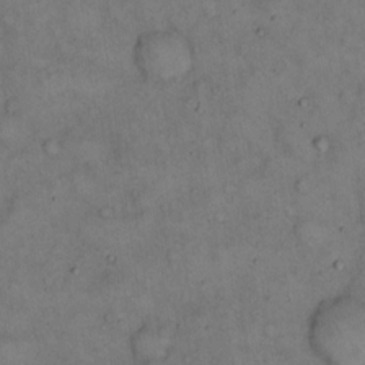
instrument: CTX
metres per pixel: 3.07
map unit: eHh
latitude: 15.4049
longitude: -62.4412
